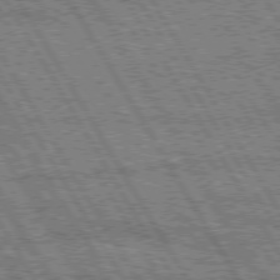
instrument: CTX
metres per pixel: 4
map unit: Hpe
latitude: 75.4049
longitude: -154.2711
